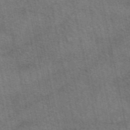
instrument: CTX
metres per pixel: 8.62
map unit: eAb
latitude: 50.9513
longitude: 112.1417
